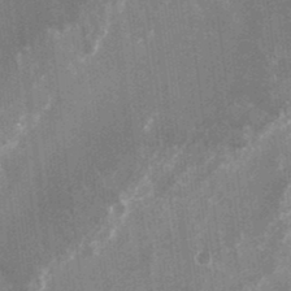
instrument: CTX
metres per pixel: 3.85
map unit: Nhu
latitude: -24.5007
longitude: -73.2159
